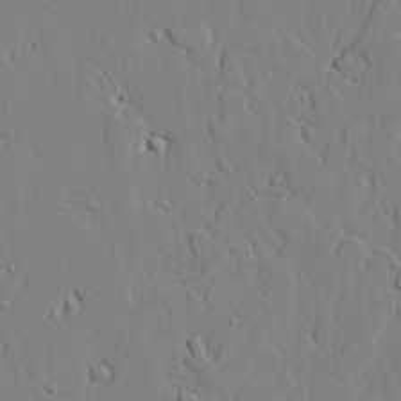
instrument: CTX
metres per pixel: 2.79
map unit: lAvf
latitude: 25.2159
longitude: -110.5357
